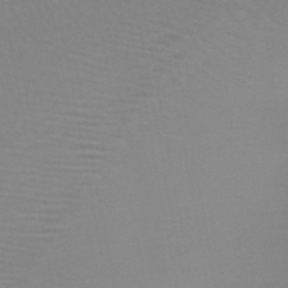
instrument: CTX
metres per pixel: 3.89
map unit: HNb
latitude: -46.7463
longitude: -43.4427
